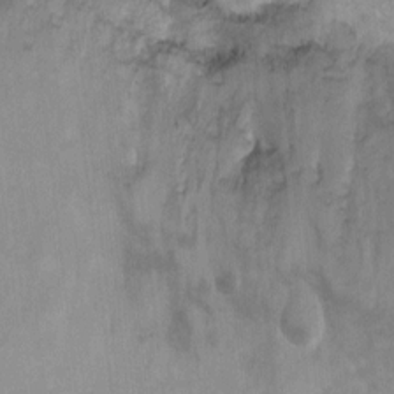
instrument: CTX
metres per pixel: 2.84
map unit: Nhu
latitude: 3.7260
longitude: -27.0459
